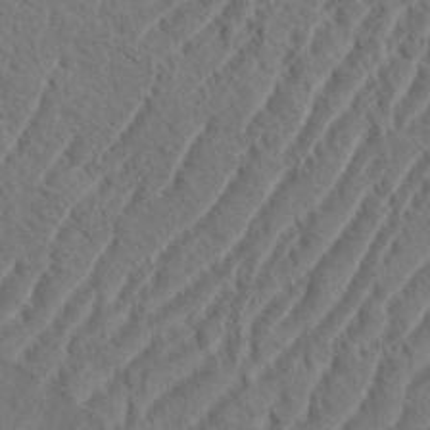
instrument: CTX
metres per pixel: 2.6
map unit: eHh
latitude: 36.8380
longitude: -137.8961
